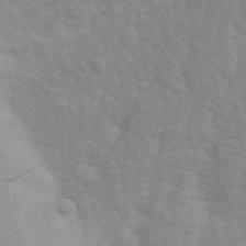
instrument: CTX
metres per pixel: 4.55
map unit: Ave
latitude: 13.9339
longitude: -134.3278
